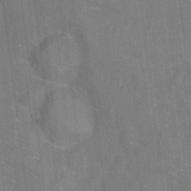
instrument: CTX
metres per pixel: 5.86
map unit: Ht
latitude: -9.5210
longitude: -36.1767
